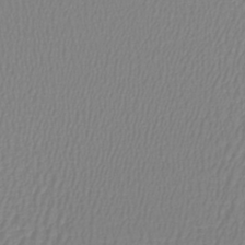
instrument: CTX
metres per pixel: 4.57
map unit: lHb
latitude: -41.3509
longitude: 64.7652
